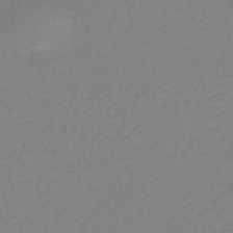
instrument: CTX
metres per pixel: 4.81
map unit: HNhu
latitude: -44.2362
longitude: 90.0472
